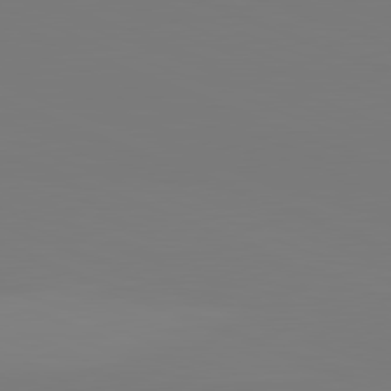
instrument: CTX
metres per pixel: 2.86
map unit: lApd
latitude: 82.0444
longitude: 146.3306
